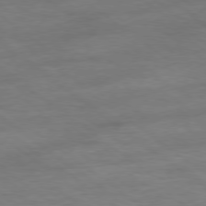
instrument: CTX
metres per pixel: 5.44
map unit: Ap
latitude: -79.1242
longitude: -91.8772
